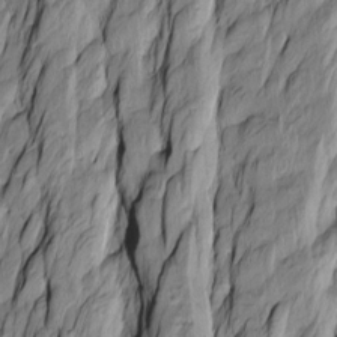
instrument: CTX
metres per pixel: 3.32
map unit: Htu
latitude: -10.1795
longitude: 176.5007
